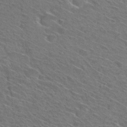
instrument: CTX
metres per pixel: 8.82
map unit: Hto
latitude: 30.7436
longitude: -47.0837
